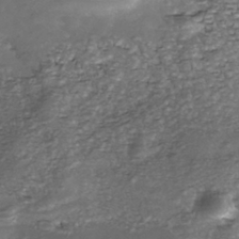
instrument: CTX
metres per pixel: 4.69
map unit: Nhe
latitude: -39.5588
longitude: -116.3656
